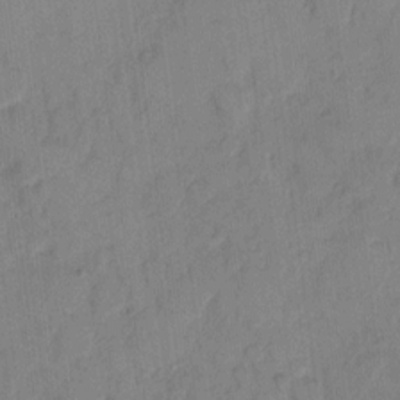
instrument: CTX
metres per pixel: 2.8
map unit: eHh
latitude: 9.7072
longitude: -65.6316
